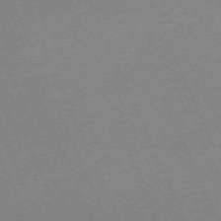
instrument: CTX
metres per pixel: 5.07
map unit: Hpe
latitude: -70.6141
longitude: 12.1039
